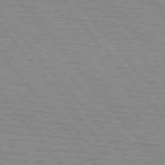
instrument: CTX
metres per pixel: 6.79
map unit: lApd
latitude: 75.6316
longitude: -75.1781
